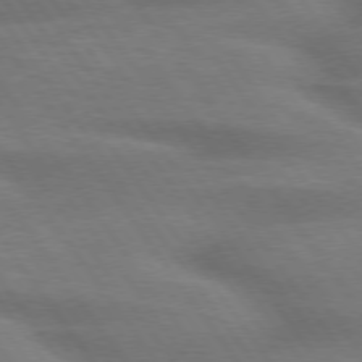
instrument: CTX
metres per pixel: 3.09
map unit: lApd
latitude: 75.2348
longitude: -59.1781
